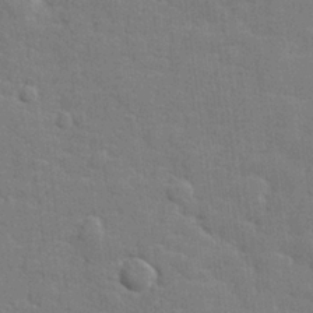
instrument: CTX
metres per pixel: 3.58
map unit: lHvf
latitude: 25.1214
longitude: 142.3873
